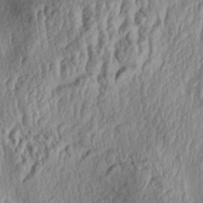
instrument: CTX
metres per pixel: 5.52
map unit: Aa
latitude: 31.8584
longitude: -134.1389
